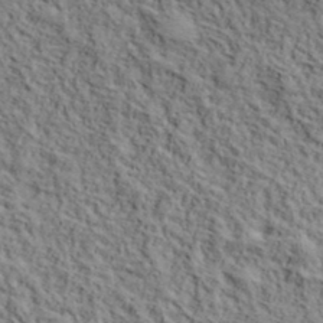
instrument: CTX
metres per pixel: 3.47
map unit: lHvf
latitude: 39.5560
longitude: -87.5560
